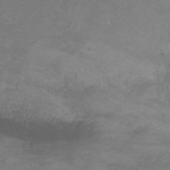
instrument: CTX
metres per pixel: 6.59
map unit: Ht
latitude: 1.1970
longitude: -34.9324
